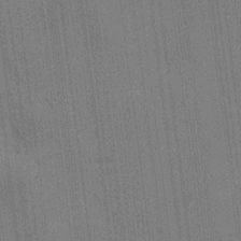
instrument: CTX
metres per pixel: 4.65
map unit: HNhu
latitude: 8.6680
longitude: 15.5210
